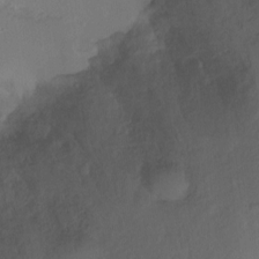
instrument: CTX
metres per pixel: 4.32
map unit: Hto
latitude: -11.6911
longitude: -38.4790
